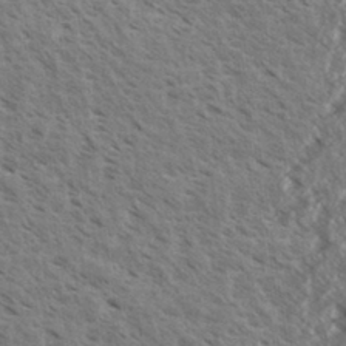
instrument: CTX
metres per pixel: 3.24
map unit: eHh
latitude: 33.8772
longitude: -140.2900
